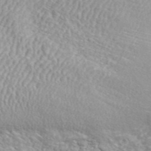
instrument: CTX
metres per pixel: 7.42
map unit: ANa
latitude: 42.5924
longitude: 35.4832
